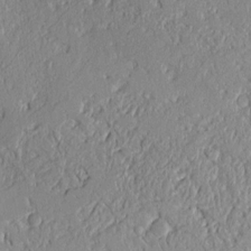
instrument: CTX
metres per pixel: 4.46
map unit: Aa
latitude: 9.3104
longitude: -130.7436
